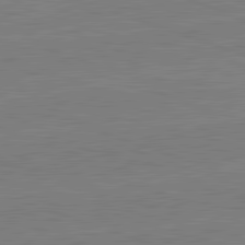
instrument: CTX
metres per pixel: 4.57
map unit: lApd
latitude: 82.2711
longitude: -159.4804
